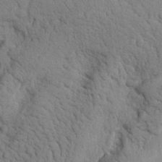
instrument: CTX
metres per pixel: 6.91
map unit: Nhu
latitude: 20.5546
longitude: -76.4979
